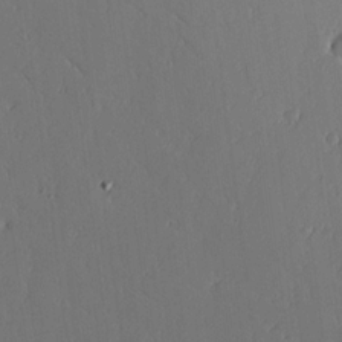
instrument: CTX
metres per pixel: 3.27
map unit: lAvf
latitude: 16.1011
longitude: -126.0633
